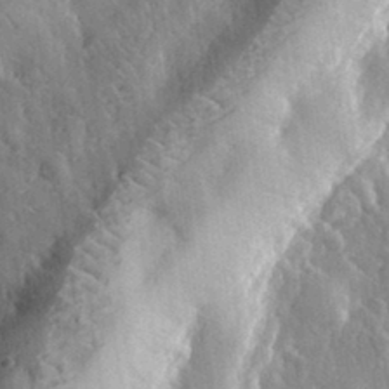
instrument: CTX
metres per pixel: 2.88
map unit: eHh
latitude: 32.0822
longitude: -80.1200
